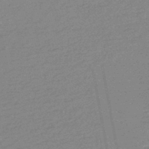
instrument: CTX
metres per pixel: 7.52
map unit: HNb
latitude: -48.0094
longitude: 60.2173
